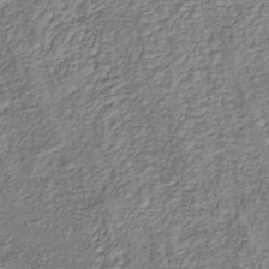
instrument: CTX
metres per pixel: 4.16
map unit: Nhu
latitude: -38.1039
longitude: -81.6883
